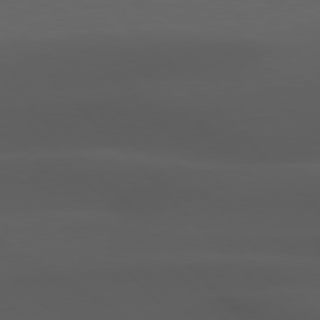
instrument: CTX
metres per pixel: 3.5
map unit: Hpe
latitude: 77.1592
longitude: -167.2914
